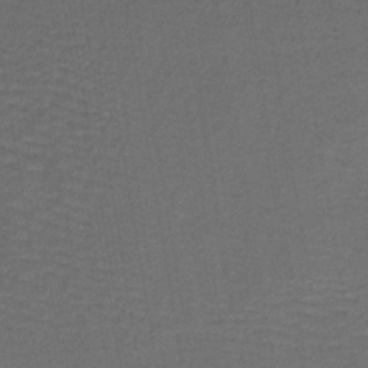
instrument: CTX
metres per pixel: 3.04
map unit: lHb
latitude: -39.4077
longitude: 59.3509
